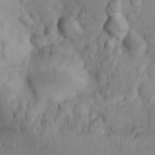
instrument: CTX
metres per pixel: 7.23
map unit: Nhu
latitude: 13.1781
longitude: -29.3104
